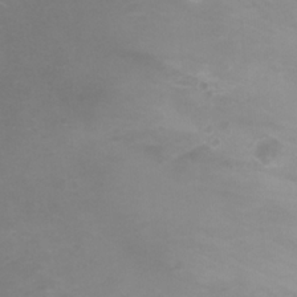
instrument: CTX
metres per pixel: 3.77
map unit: Ht
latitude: -1.7856
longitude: -19.5371
